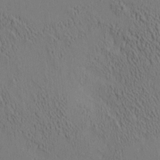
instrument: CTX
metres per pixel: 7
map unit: lAa
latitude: 6.8758
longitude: -114.4412
